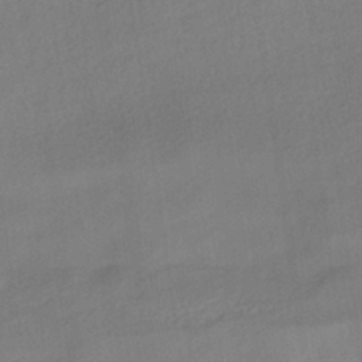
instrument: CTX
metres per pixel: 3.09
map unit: HNhu
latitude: -40.9730
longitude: 101.5966
